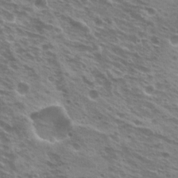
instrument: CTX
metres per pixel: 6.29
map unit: Hto
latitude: 21.3671
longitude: -31.6316
